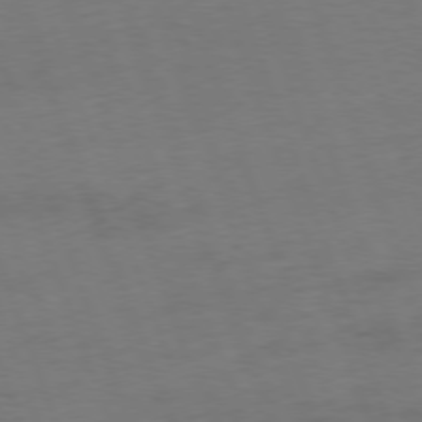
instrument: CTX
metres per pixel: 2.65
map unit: Ap
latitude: -76.4629
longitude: -72.8758
